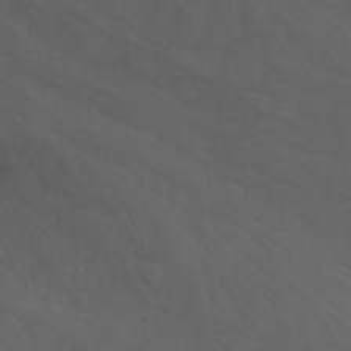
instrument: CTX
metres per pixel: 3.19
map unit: Hto
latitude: -2.2172
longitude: -35.0269
